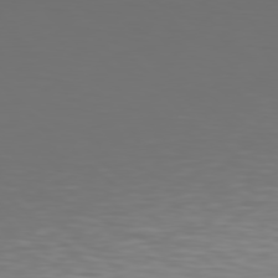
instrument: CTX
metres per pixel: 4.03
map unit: Hpe
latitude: 77.8016
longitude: -165.8016
